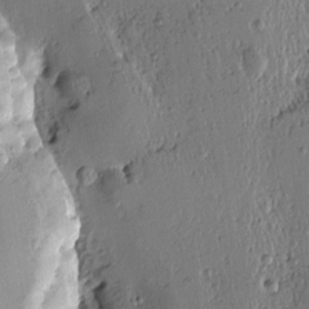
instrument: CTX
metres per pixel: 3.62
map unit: Htu
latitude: -0.5763
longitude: -178.2523
